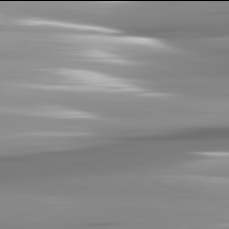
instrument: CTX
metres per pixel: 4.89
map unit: lApd
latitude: 81.9906
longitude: -142.4790
